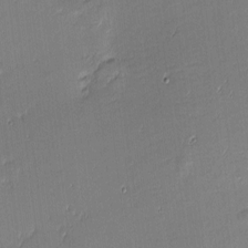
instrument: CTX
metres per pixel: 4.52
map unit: eHh
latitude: -3.0864
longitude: -81.7827
